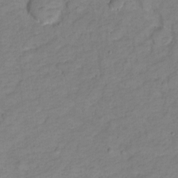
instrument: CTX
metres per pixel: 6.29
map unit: Hto
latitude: 3.9717
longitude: -33.1214
